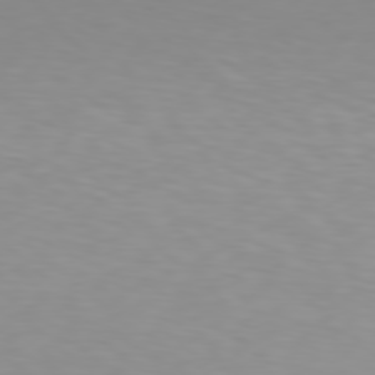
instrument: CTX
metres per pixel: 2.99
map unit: Hpe
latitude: 78.0255
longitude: -138.0255
